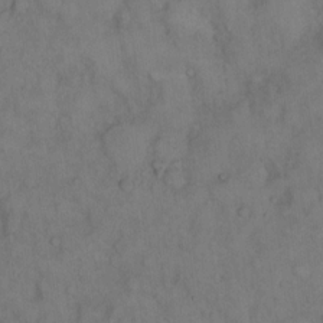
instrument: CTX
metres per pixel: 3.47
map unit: eHh
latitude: 14.3846
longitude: -62.3279
